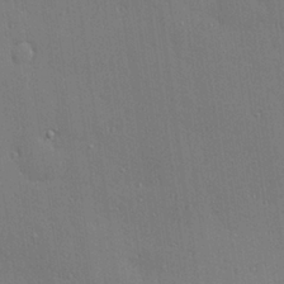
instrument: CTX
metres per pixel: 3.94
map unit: Hve
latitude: 26.9703
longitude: -90.4790
